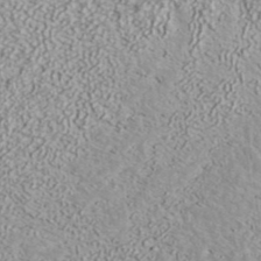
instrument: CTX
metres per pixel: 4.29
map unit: ANa
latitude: 37.7450
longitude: 17.9178
